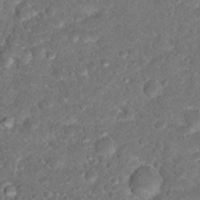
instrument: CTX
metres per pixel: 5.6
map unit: Hto
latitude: 17.7261
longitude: -37.5749
